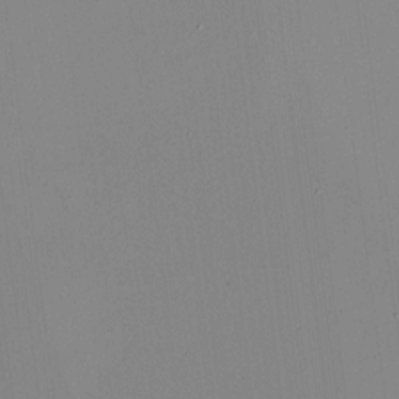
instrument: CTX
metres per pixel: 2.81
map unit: HNhu
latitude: -1.4833
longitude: -6.4601
